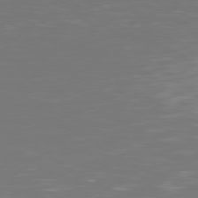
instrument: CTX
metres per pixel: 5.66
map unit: Hpe
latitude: 77.4993
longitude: -170.5357
